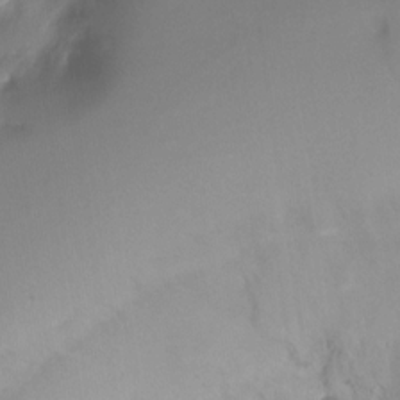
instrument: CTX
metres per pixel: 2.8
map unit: Ht
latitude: -13.1431
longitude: -51.0269
